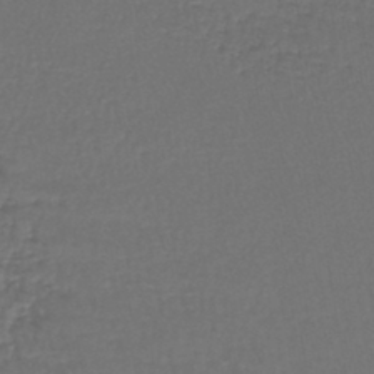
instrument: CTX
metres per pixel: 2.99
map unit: lHb
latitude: -43.8989
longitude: 58.6896
